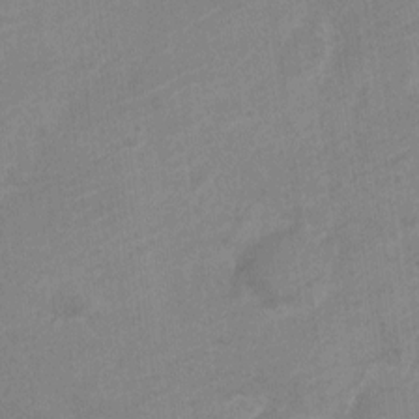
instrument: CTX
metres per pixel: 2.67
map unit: Nve
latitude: -19.0864
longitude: 108.2739
